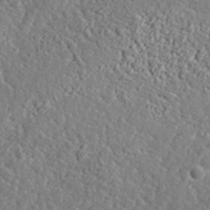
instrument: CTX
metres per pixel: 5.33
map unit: lHvf
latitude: 37.8584
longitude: -92.2900
